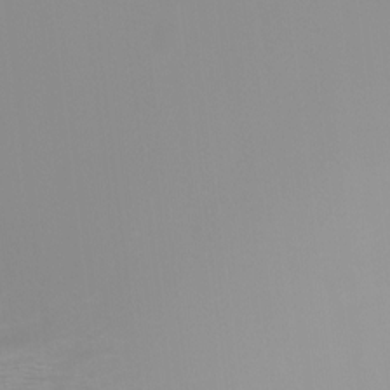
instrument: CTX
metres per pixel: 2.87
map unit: Ht
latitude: -6.1794
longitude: -29.7260
